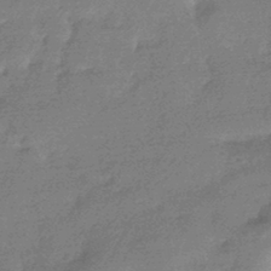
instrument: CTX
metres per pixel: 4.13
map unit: HNhu
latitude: -43.0486
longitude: 93.1242
